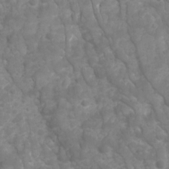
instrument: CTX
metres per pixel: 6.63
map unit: Ave
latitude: 16.8191
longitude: -132.4790
